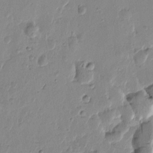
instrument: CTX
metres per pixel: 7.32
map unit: Htu
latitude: -0.5196
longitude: -177.6316
